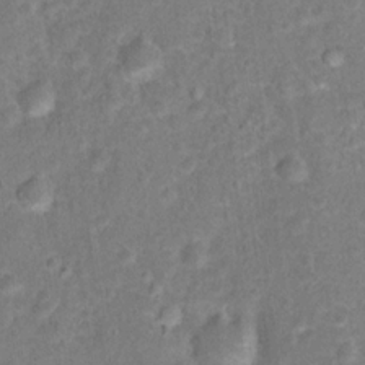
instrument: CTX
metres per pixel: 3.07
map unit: Hto
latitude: 16.8380
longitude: -42.5357
